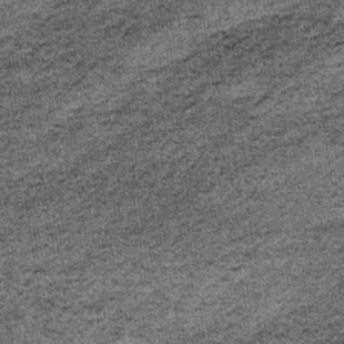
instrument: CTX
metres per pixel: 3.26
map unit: lHb
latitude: -39.7477
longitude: 67.3510
